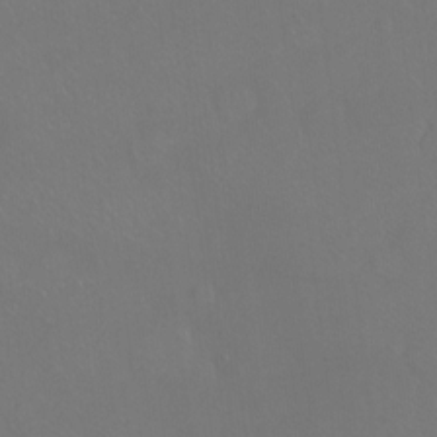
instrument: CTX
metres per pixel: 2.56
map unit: Ht
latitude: -7.5966
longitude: -37.1026
